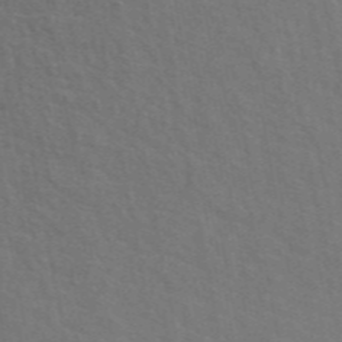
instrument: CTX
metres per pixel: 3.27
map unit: ANa
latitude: 48.6679
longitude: -75.9339
